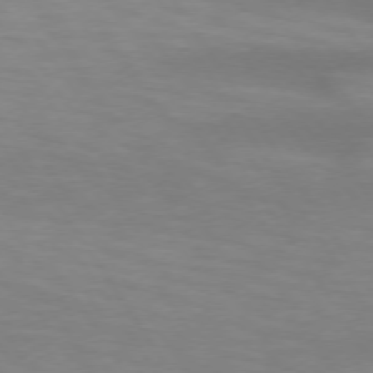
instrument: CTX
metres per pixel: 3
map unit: lApd
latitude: 73.8395
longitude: -53.8961
